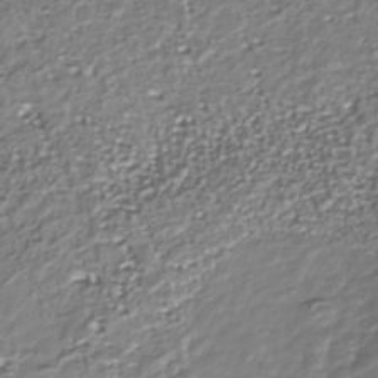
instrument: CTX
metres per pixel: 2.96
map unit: Nhu
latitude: -39.9745
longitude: -82.7057
